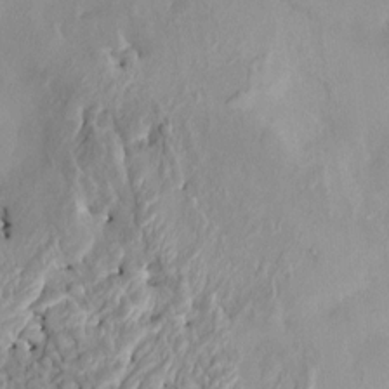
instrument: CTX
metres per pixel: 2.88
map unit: HNhu
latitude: 7.0458
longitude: -2.4790
